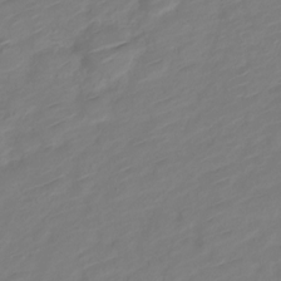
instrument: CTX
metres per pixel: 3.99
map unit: Nve
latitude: -18.8786
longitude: 107.9367
